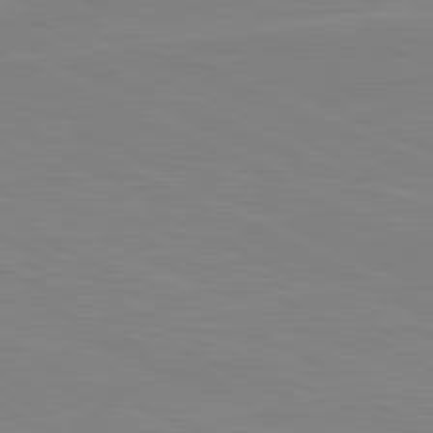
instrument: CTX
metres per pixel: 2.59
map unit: lApd
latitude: 81.3293
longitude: -173.0458
